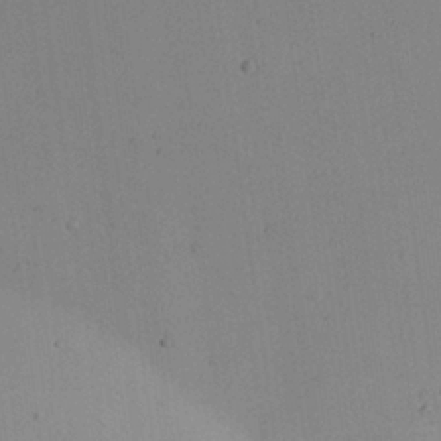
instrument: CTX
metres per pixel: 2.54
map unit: Nhu
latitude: 25.6316
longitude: -70.7246
